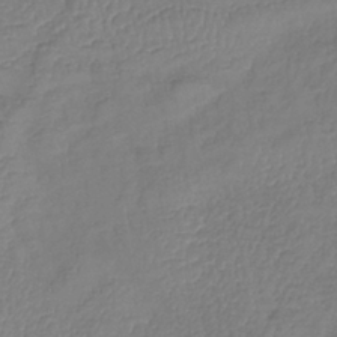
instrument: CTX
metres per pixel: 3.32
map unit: lHb
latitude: -39.1620
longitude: 73.8800
